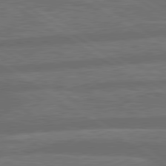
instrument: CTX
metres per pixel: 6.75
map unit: lApd
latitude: 79.8584
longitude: -165.1214
